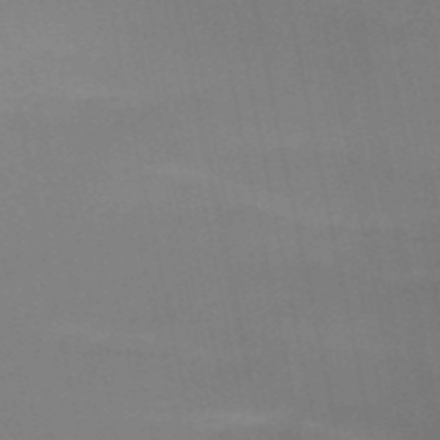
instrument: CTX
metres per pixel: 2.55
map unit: HNb
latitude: -51.9367
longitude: -45.6883
